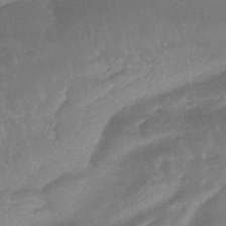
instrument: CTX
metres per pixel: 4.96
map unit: HNhu
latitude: -47.5399
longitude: 90.1039
